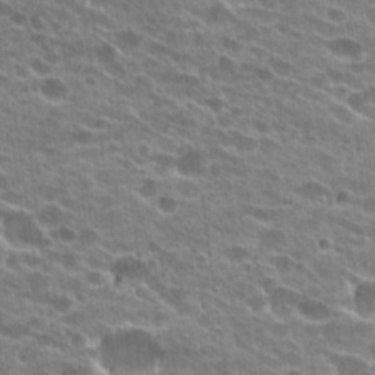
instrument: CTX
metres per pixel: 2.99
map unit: Hto
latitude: 24.5734
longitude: -42.3278
